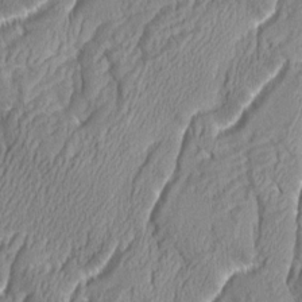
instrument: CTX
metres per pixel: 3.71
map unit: Aa
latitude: 6.8191
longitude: -128.6112
